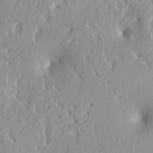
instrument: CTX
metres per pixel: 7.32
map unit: HNhu
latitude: 2.4412
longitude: 7.6344
